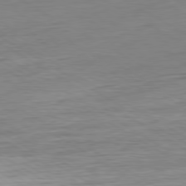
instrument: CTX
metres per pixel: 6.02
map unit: Ap
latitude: -80.5385
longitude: -78.7247
